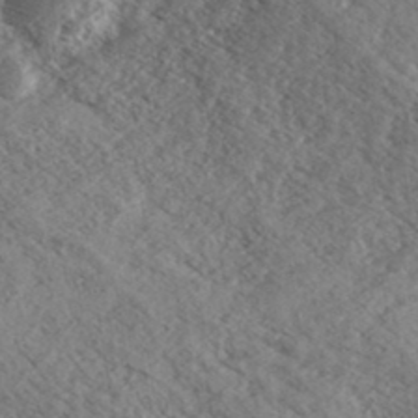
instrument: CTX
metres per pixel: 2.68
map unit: eHh
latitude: 35.8961
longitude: -139.6127
